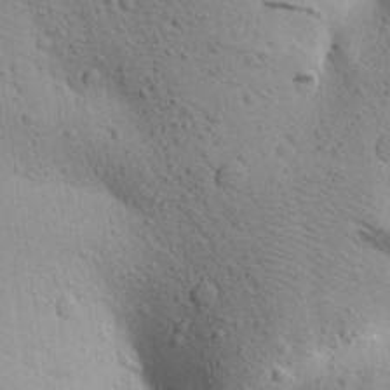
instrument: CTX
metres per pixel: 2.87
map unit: Aa
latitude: 26.0255
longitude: -148.6491
